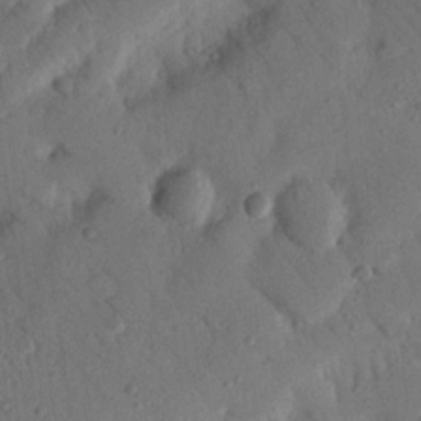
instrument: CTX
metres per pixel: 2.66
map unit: Nhu
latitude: 19.2348
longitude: -77.9339
